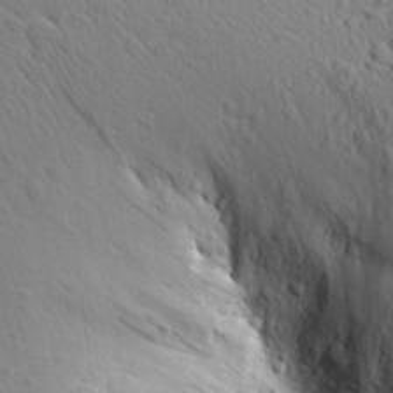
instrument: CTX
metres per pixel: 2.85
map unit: Aa
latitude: 27.2537
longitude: -142.2334
